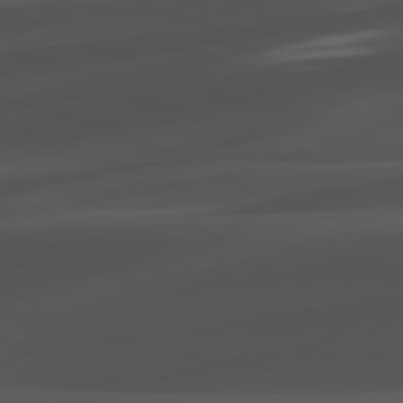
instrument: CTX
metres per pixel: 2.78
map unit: lApd
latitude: 81.1025
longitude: -84.3467
